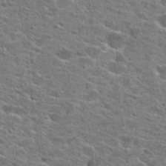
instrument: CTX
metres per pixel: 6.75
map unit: Hto
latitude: 25.4993
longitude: -47.2537
